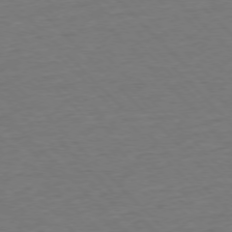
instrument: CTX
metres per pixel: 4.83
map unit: Ap
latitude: -76.8786
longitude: -85.6127
